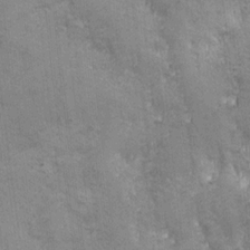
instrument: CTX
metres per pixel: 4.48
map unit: Ave
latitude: -7.5399
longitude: -120.1956
